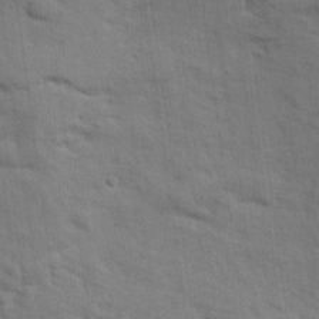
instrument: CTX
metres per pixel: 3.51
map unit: eHh
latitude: 24.4790
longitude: -79.2159
